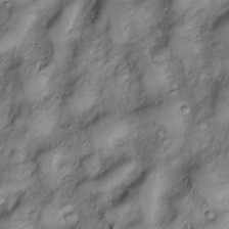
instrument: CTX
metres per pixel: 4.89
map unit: Htu
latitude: -6.2739
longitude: 159.5777
